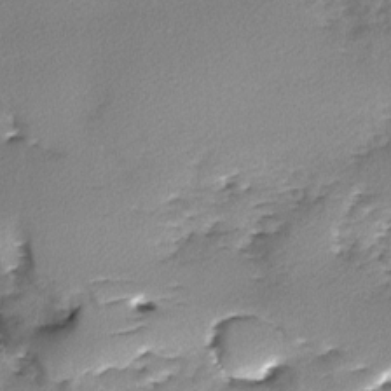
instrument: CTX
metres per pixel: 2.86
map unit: Ave
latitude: -9.8233
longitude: -117.7261
